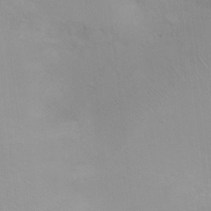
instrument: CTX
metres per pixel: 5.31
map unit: Ht
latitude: 1.4048
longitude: -36.1767
